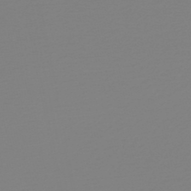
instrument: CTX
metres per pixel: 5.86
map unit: HNb
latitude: -45.7478
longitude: 56.3684
